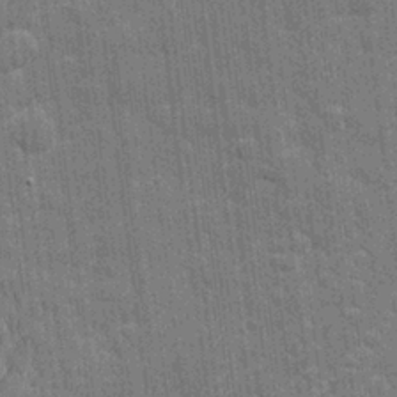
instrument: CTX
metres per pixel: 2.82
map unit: eHh
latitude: 7.0647
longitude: -74.6302
